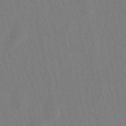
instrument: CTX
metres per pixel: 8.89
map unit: lHb
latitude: -49.6155
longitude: 72.0283
